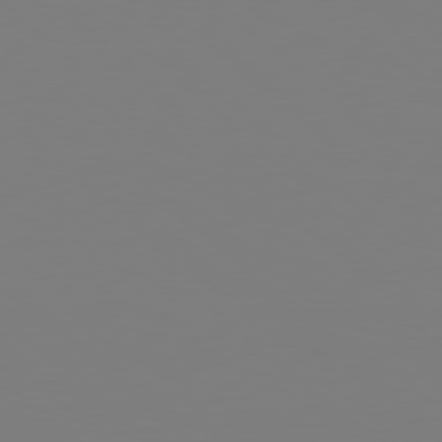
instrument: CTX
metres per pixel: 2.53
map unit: Hpe
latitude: 78.8569
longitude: -167.8961
